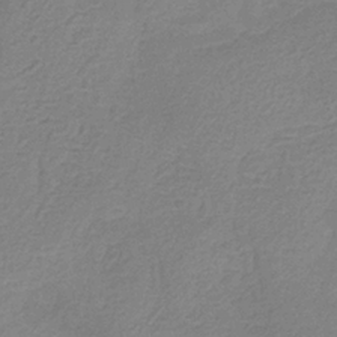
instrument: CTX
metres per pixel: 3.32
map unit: HNb
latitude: -33.8423
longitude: 55.6533
